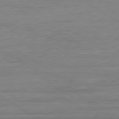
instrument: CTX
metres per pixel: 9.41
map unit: Ap
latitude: -80.1984
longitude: -103.3859
